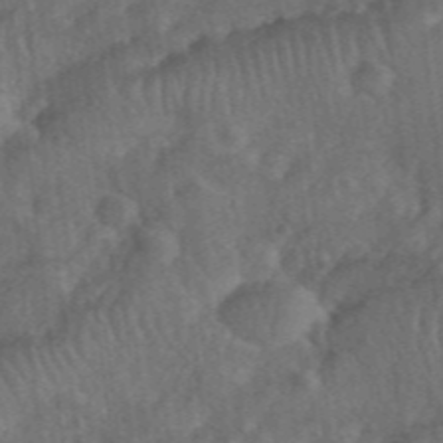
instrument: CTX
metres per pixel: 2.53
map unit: eHh
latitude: 39.7827
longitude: -56.2522
